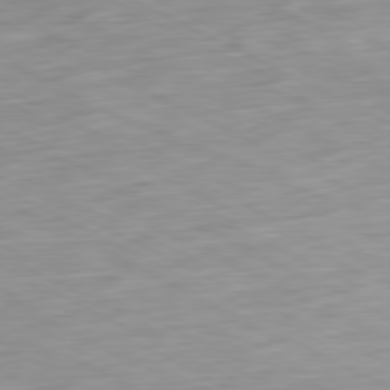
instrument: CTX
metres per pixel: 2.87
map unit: Ap
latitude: -80.9542
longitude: -70.1200
